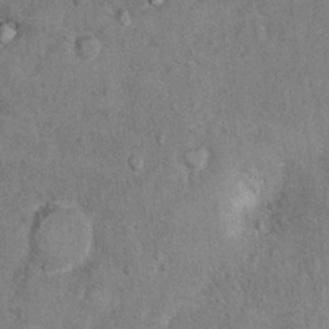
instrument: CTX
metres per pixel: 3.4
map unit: Hto
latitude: 11.0270
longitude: -36.0444
